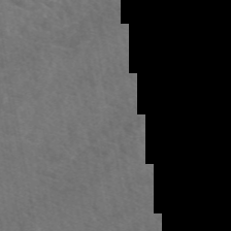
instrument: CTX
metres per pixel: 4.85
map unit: eAb
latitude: 49.5560
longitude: 120.0283
